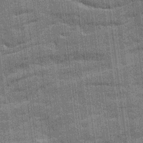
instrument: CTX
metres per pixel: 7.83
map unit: Ave
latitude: 20.0444
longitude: -129.8016
